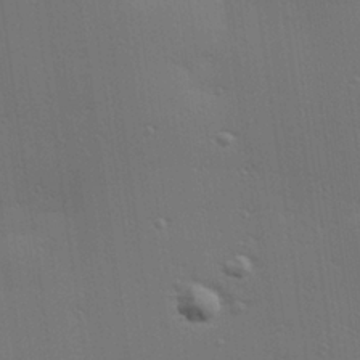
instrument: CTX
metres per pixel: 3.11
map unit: Hve
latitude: 27.4238
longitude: -91.6883
